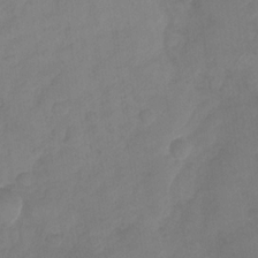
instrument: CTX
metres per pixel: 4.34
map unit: Nhu
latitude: -28.9920
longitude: -63.2726
